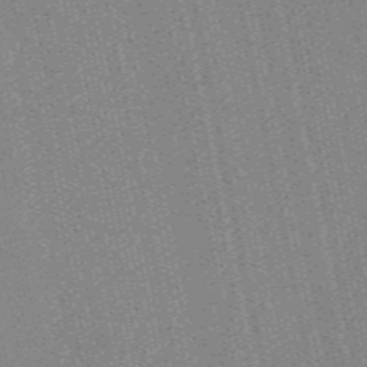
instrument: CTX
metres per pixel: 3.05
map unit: HNb
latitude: -47.8989
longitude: 58.9541
